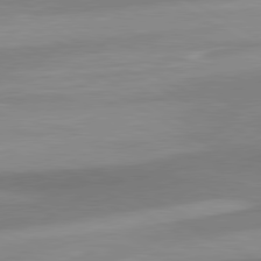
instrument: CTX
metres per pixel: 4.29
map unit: lApd
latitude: 80.4034
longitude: 177.0864
